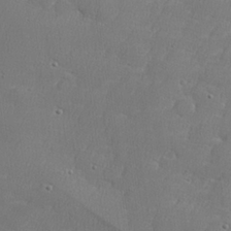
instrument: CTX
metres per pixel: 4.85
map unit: lHvf
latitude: 24.4790
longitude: 141.2943
